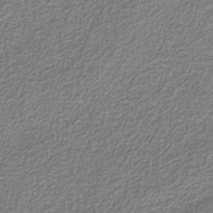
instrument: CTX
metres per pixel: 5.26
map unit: eAb
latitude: -38.8219
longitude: 52.3684
